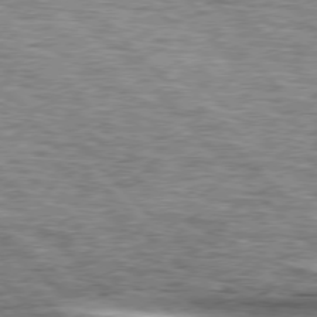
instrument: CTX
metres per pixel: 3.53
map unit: lApd
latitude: 76.7813
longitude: -78.7624
